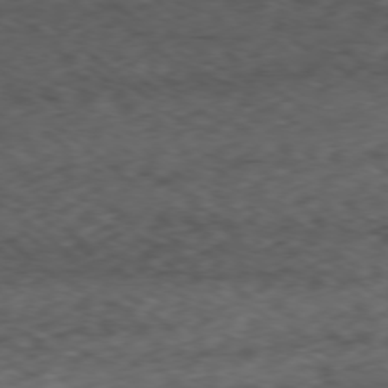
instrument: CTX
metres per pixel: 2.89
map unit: Ap
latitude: -78.9919
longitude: -59.5371
